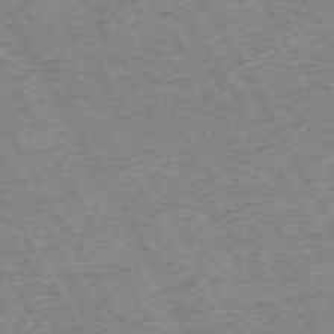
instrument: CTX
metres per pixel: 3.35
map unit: Hpe
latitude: -71.8989
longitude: 7.5777
